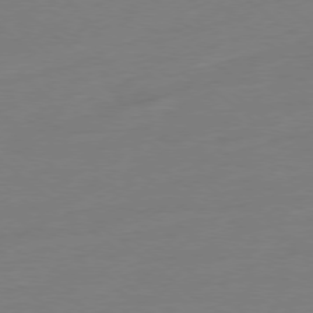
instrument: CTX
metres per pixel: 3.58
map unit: Ap
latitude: -78.5195
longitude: -99.1214
